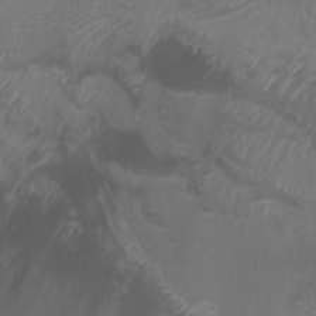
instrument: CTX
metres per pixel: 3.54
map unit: Nhu
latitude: -12.5763
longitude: -65.6316
